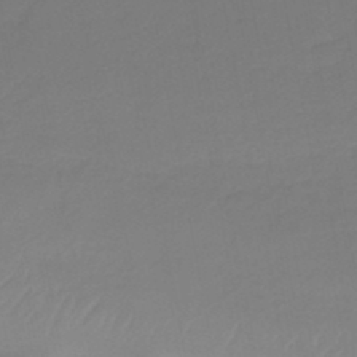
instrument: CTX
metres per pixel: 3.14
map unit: eHb
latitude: -46.0850
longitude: 88.8786
